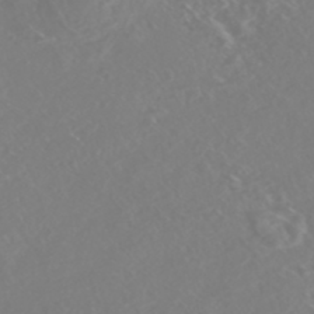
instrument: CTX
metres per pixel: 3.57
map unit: Nhe
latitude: -46.7652
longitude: -171.3482
